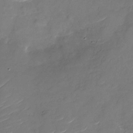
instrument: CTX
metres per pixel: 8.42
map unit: Nhu
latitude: -27.1809
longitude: -73.8773
